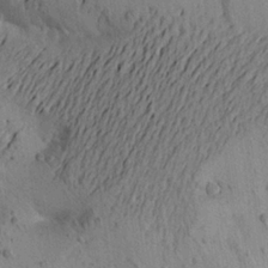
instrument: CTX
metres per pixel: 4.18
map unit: Aa
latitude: 21.4238
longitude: -149.6316
